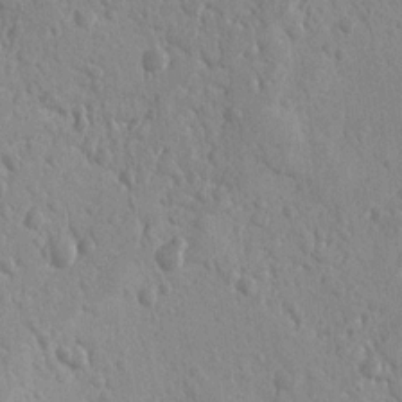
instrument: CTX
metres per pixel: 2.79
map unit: Nhu
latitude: 14.9703
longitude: -78.1956
